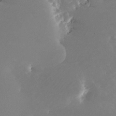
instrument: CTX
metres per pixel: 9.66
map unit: Nhe
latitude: -31.7288
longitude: -115.8205
